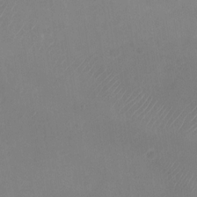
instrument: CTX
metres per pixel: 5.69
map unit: Nhu
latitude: -28.0661
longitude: -63.3104
